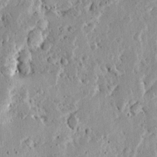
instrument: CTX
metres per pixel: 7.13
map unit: Ave
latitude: 13.8961
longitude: -138.9514
